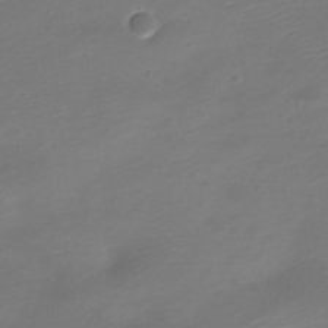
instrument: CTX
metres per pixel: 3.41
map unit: Nve
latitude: -21.5966
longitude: 105.1998
